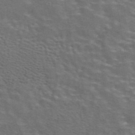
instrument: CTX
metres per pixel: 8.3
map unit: eAb
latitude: 43.9906
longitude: 107.6911
